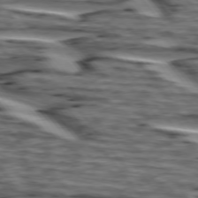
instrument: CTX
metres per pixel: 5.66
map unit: lApd
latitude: 75.2348
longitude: -72.6491
